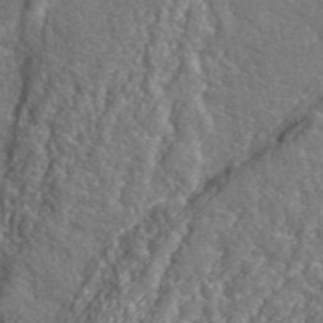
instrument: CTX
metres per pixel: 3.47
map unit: eHh
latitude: 42.1200
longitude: -91.4993
